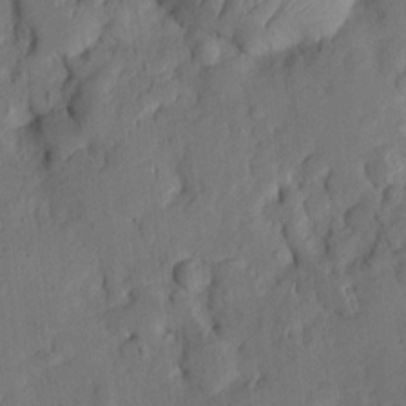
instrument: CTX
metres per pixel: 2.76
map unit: Htu
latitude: 0.0255
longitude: 149.6911
